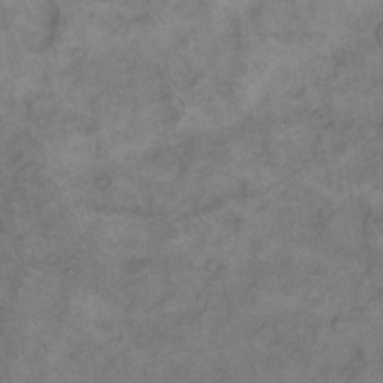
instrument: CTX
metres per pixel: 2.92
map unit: eHh
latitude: 13.9150
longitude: -63.8584
